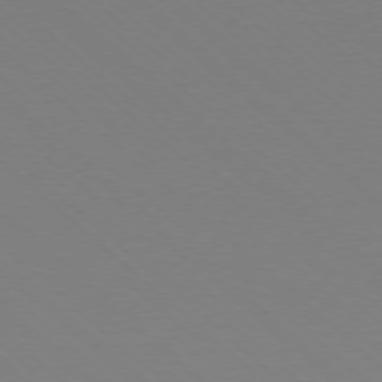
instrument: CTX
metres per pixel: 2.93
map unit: Ap
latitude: -78.0472
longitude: -91.2159
